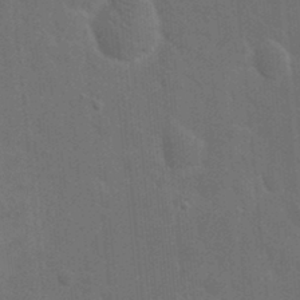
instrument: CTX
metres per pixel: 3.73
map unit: eHh
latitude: 19.5749
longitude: -64.4412
